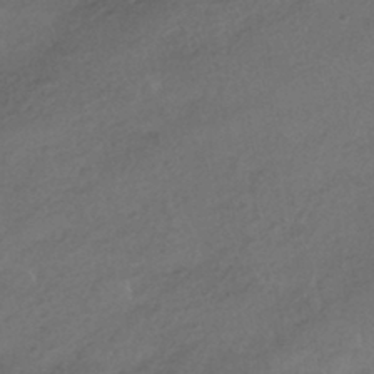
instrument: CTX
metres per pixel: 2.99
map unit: HNhu
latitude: -41.6911
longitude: 96.0661
